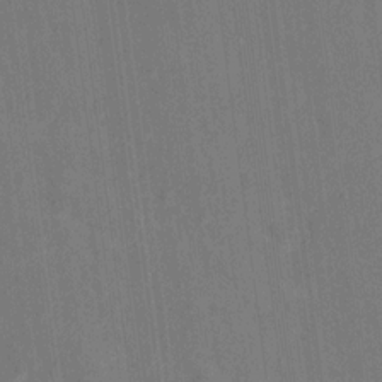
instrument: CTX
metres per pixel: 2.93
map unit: Hto
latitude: 14.4601
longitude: -36.1956
